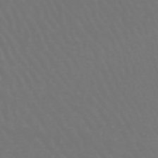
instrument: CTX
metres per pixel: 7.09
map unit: lHb
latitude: -46.2739
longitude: 76.3684
